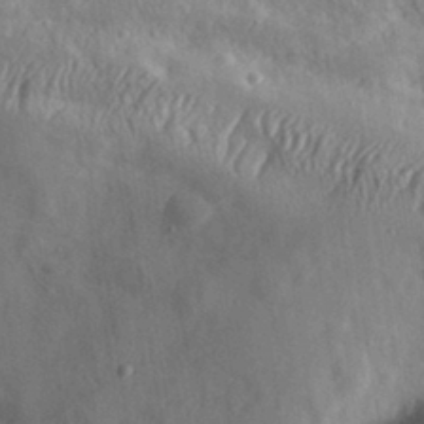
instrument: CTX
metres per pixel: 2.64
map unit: eHh
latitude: 30.6491
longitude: -71.4048
